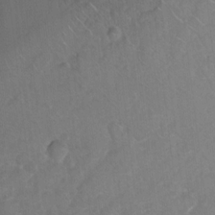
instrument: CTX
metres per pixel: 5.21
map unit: Ht
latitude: 6.1011
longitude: -30.4790
